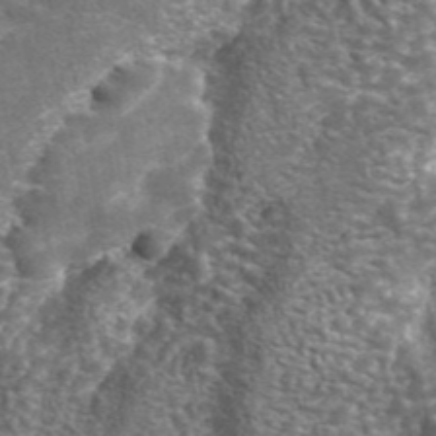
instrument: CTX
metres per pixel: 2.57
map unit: eAb
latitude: 42.9136
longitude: 105.6722
